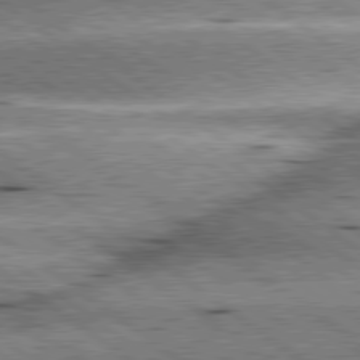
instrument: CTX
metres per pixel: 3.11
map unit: lApd
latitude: 80.0255
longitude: -140.2144
